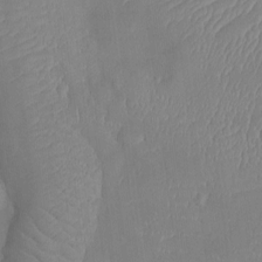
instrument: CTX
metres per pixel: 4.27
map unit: Ht
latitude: -9.6155
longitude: -22.7246
